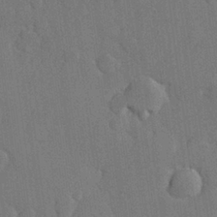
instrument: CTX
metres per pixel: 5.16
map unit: Hve
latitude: 26.4979
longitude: 151.1053
